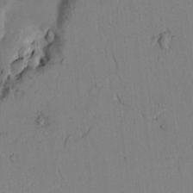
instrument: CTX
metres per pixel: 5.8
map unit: Htu
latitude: -0.5952
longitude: 170.3873
